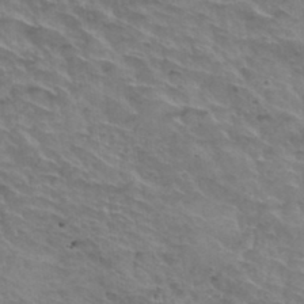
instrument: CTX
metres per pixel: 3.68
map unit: Hto
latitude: 34.8947
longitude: -44.6679
